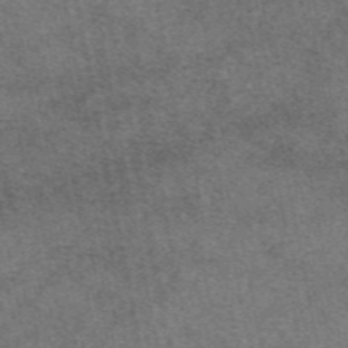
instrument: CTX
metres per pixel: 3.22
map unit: eAb
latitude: 48.3467
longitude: 108.2739
